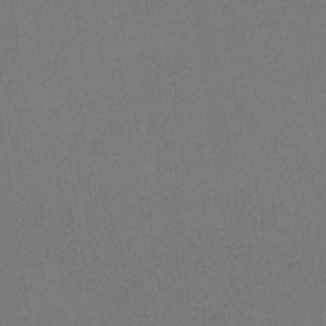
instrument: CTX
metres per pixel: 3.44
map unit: HNb
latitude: -33.5966
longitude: 54.3117
